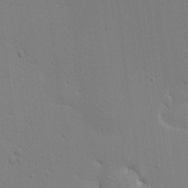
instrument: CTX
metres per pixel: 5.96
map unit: Aa
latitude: 18.5168
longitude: -140.9513
